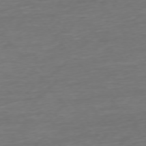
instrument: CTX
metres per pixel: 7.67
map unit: Ap
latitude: -75.7289
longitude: -93.5749
